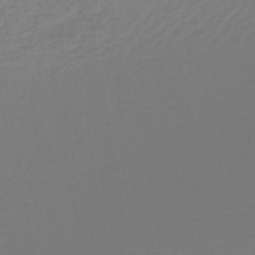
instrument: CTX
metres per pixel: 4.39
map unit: lHb
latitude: -46.3873
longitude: 60.1795
